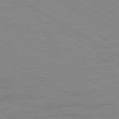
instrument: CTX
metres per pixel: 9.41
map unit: Ap
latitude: -80.5574
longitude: -52.3656
